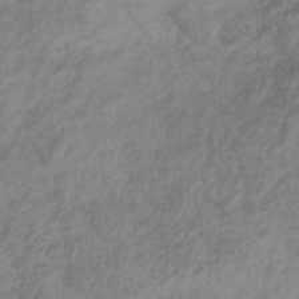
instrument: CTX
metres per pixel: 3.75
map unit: eHb
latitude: -32.8597
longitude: 75.8423
